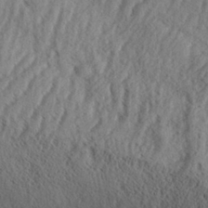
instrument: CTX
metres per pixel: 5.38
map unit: Aa
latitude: 29.5182
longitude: -133.5371
